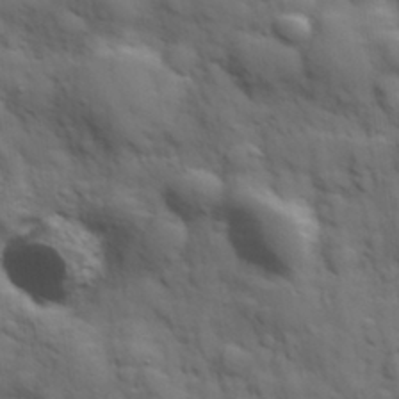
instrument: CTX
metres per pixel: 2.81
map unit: Hve
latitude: 31.7072
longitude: 150.5952
